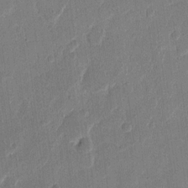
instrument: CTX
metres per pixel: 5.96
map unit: eHh
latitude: 12.4412
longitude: -68.6869
